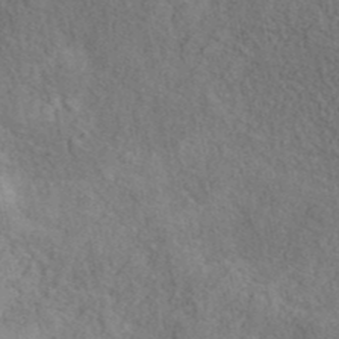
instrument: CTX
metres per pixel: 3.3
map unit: ANa
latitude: 41.4804
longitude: 52.2172
